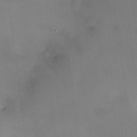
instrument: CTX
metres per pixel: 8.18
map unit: HNhu
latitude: 6.3656
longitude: 9.3321
